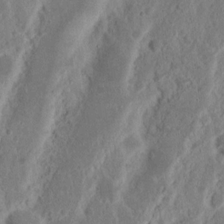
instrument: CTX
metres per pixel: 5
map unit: Nhu
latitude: 15.4994
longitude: -74.0255
